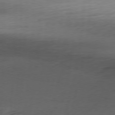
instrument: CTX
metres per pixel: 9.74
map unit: Ap
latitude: -76.8219
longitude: -73.4616
